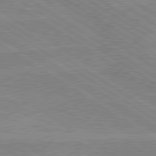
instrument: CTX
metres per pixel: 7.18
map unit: lApd
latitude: 80.0633
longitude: -174.9325
